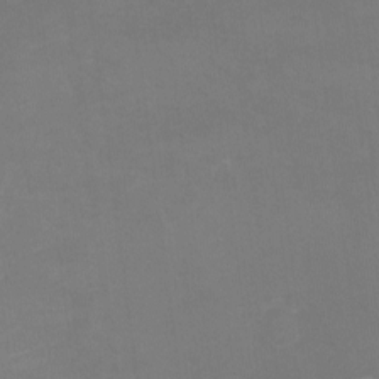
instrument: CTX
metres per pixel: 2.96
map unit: eHh
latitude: -1.7667
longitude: -78.8002
